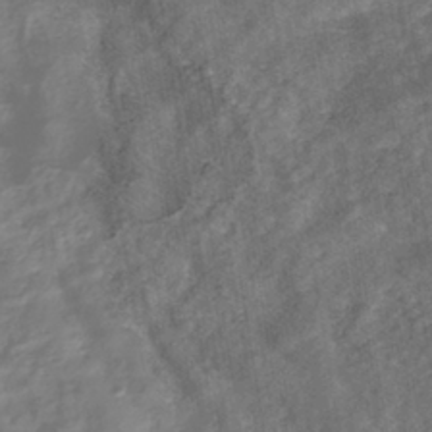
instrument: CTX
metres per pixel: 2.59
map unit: HNhu
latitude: -39.5399
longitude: 100.6707
